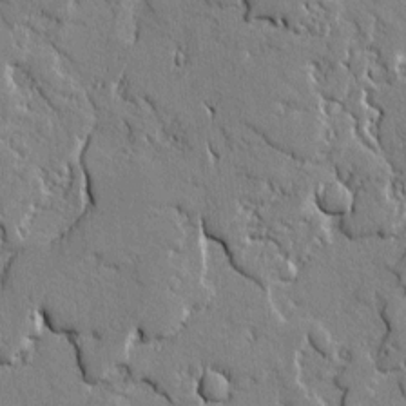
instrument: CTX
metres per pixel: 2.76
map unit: lAvf
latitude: -0.6519
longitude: -109.1592
